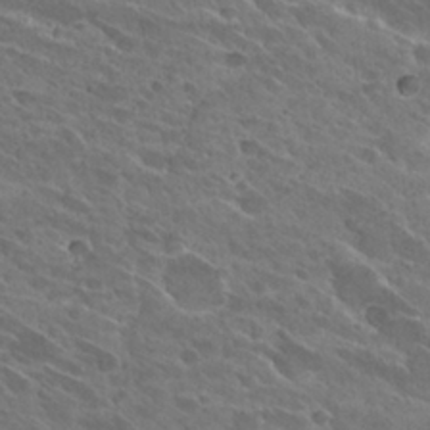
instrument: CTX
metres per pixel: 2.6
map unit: Hto
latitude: 27.2537
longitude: -41.9717
